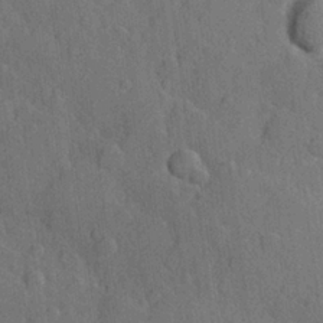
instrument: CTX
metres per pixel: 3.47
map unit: Hve
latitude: 24.6301
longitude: 149.3510
